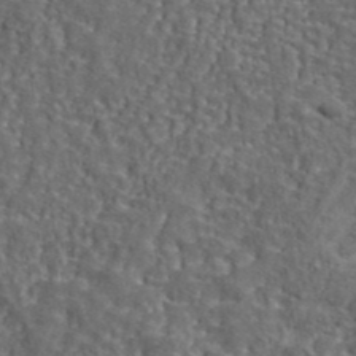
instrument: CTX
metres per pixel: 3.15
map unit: lHvf
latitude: 39.9339
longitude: -87.2915
